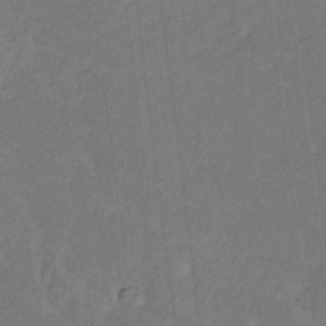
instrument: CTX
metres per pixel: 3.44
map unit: lHb
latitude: -30.9541
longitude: 66.1984
